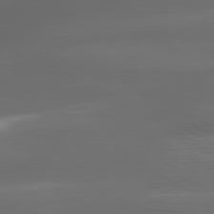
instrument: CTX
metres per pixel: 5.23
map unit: lApd
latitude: 80.6113
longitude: -137.1781
